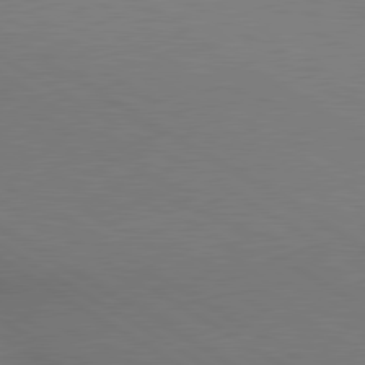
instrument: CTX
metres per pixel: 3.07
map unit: lApd
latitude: 80.2522
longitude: 128.9731
